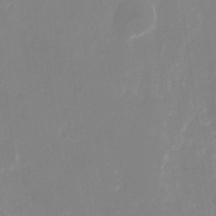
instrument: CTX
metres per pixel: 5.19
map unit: Nhu
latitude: -28.3684
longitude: -67.0836
